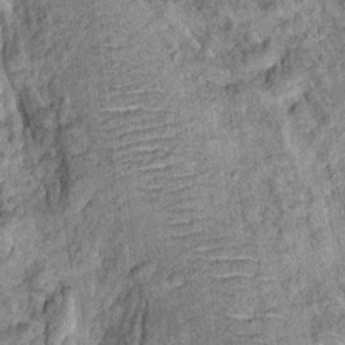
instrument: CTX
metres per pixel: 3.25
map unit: Ht
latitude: 10.0633
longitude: -38.5357
